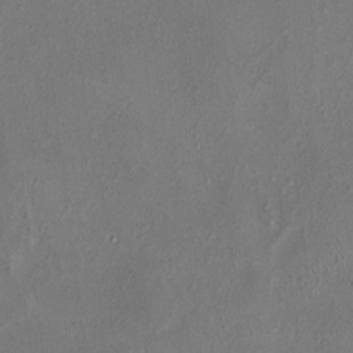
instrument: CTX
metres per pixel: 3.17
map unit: HNhu
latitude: 4.1956
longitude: 6.2550
